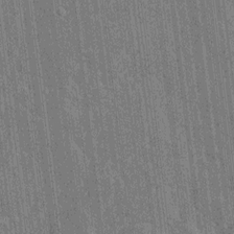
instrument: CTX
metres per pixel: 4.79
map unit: HNhu
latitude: 6.7813
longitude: -6.0444
